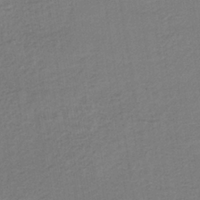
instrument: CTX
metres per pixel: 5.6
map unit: lHb
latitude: -35.7667
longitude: 67.1431
